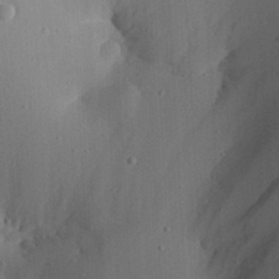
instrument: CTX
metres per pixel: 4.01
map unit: Aa
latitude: 29.7072
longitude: -132.8947
